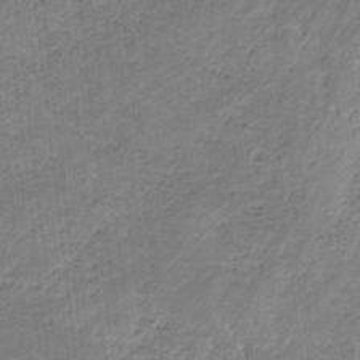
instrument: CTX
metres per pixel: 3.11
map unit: HNb
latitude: -35.2187
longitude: 57.6722
